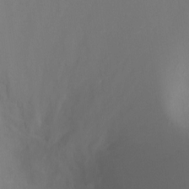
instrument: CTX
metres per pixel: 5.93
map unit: Nhu
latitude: -12.8219
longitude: -72.3468
